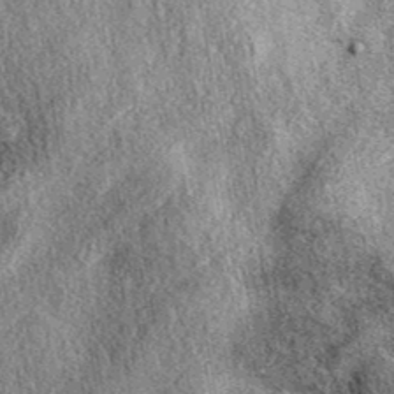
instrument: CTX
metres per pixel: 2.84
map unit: eAb
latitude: 39.1970
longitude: 108.2550
